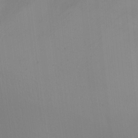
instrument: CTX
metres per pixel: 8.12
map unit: Ht
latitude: -10.2551
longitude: -29.2726
